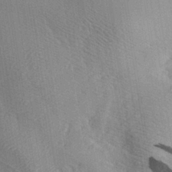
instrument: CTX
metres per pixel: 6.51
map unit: Aa
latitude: 29.4237
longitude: -136.4790
